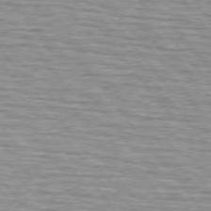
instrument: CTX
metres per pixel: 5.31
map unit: lApd
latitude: 75.3293
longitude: -76.2333
